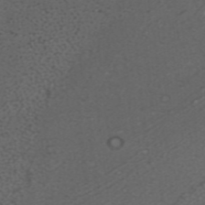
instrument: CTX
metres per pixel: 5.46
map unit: ANa
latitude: 37.3671
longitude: 24.1606
